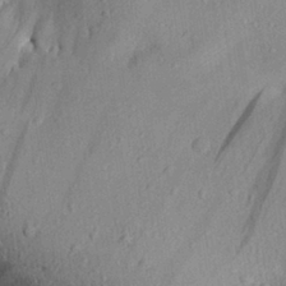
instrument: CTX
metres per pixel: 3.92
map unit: Aa
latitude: 28.7246
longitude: -134.3656
